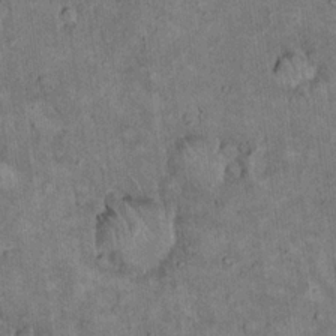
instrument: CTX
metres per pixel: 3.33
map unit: eHh
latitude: 19.0080
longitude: -60.8002
